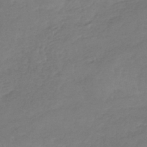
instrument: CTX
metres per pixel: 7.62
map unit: lHb
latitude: -40.9164
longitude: 68.4817
